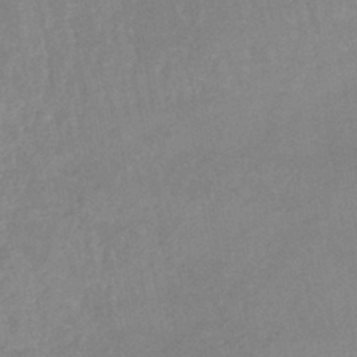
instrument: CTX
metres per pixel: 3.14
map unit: lHb
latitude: -40.1417
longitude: 66.1606
